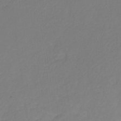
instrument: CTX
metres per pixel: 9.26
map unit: eHb
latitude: -30.3873
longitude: 64.5574
